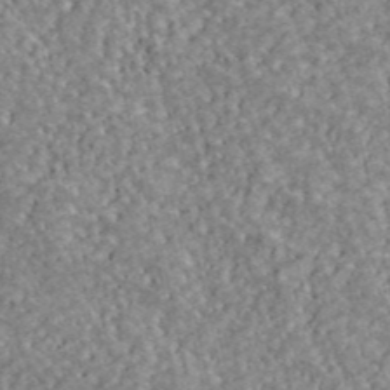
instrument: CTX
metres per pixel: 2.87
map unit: ANa
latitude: 44.3467
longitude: -85.0648
